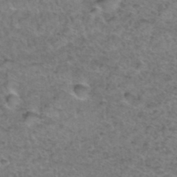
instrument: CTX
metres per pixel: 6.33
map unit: Hto
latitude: 36.9892
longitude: -47.2726
